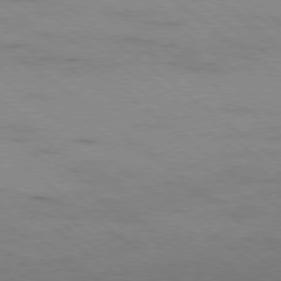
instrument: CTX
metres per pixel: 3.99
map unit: Ap
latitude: -79.0486
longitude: -100.4601
